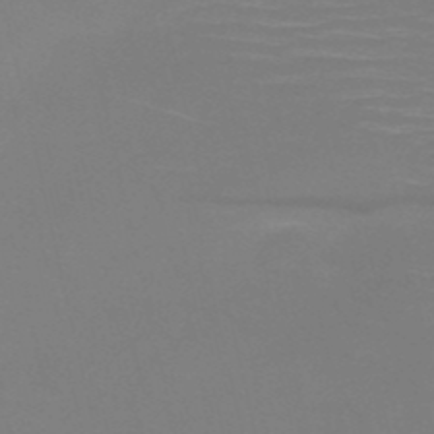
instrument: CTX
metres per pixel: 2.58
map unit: HNb
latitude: -50.9920
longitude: -46.3845
